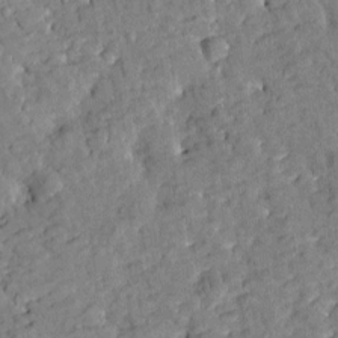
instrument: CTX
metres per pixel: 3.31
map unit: Htu
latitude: -2.3495
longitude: 174.6329
